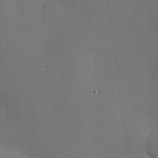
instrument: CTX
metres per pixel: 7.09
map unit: eHh
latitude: 22.5924
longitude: -91.2726
